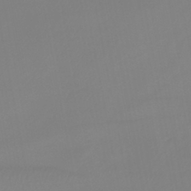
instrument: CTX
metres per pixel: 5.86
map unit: lHb
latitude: -42.4251
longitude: 75.7478
